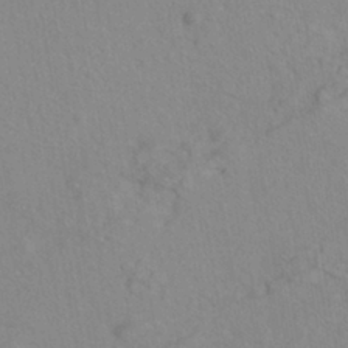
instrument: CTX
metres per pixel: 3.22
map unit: ANa
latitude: -39.2187
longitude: 95.8800
